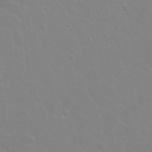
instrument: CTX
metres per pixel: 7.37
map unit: Hto
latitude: -3.9556
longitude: -35.1592
